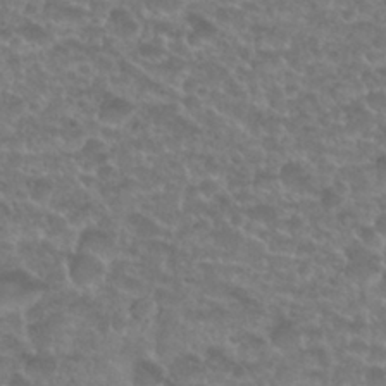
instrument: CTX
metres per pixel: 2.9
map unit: Nhu
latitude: 27.5560
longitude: -52.3467
